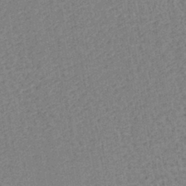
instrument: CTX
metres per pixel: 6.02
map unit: lHb
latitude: -40.4440
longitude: 62.9163
